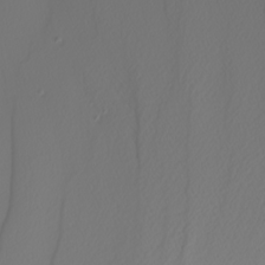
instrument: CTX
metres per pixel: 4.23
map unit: Nhu
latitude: -4.6896
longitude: -94.0255
